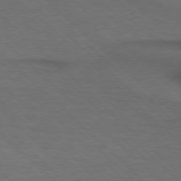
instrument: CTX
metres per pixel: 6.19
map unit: lApd
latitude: 75.6694
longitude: -84.1767
